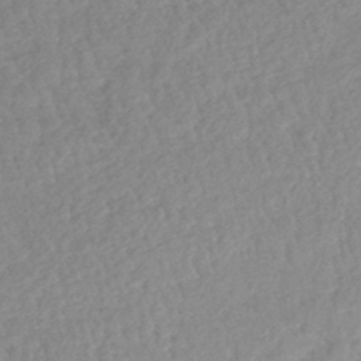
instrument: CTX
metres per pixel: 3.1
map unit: lHb
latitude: -40.0283
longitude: 72.5574
